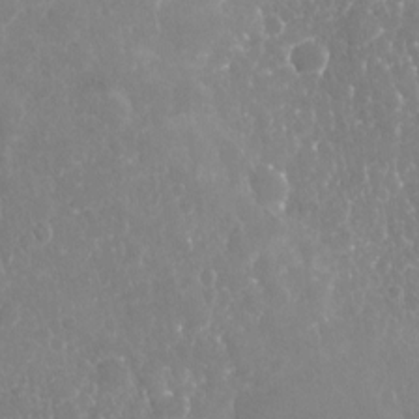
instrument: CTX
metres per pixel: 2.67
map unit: Nhu
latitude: -18.6707
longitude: -58.2900
